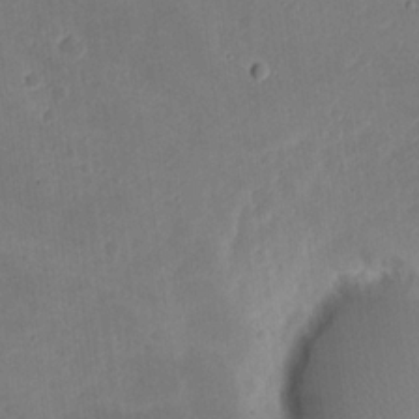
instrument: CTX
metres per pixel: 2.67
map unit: eHh
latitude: 21.0837
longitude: -70.9136
